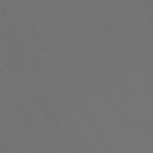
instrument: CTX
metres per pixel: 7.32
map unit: Hpe
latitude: 73.6127
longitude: -127.7828
